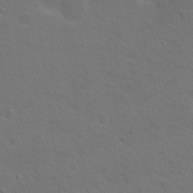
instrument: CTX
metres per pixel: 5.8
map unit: Nhu
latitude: 18.3845
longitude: -33.8772
